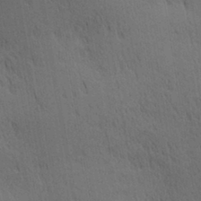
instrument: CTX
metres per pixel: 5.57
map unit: lAa
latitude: 11.1025
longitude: -107.8583
